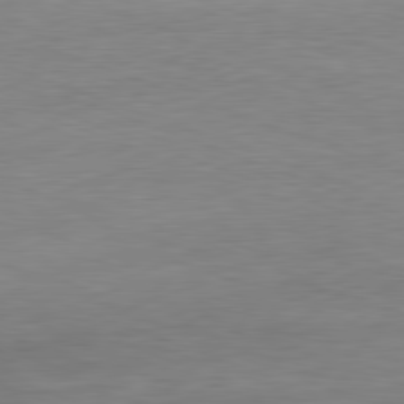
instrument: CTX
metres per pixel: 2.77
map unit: Ap
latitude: -81.6722
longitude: -79.1214
